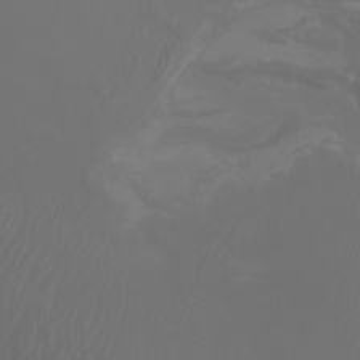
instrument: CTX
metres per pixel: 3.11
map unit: Nhu
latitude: -7.1242
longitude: -85.2537
